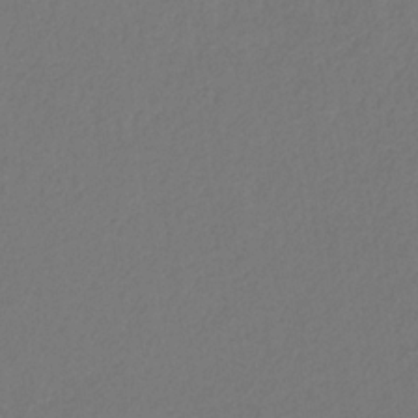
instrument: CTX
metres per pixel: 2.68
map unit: eHb
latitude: -30.2361
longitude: 67.9745
